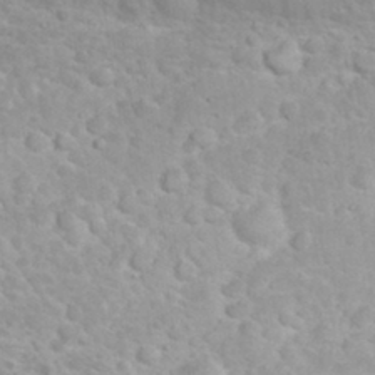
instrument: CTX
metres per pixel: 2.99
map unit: eHh
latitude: 32.1389
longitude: -61.1403
